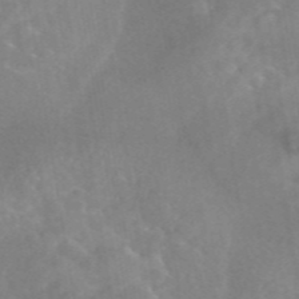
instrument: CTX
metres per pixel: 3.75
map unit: eAb
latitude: 45.8205
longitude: 126.3873
